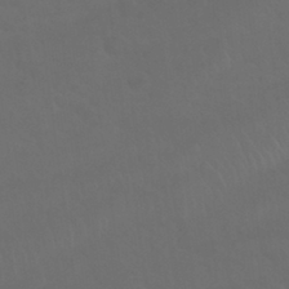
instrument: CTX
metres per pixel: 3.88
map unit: Nhu
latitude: 30.0822
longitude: -52.2145
